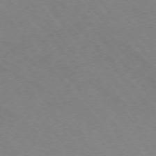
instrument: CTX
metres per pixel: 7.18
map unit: Ap
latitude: -75.5399
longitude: -70.4412
